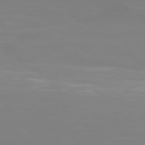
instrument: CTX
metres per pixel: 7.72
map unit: Hpe
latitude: 76.7813
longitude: -131.1970
